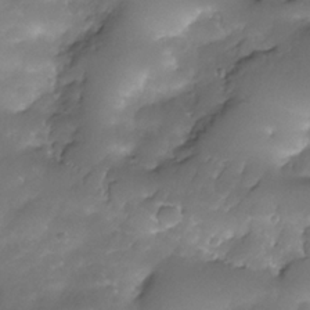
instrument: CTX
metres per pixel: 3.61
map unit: Nhe
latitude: -34.6329
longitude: -146.3090
